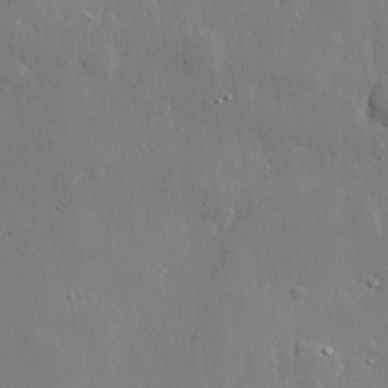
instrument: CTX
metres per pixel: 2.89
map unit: lHvf
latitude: 22.0633
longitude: 145.0675
